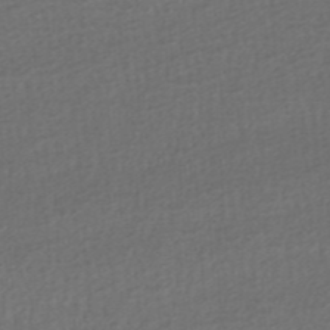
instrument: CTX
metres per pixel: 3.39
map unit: ANa
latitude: -45.3699
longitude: 105.5210
